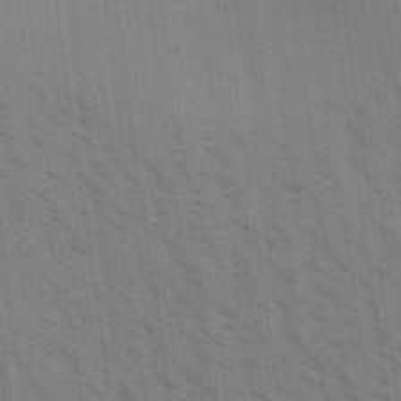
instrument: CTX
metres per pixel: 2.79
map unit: Aa
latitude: 31.2915
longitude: -139.8583
